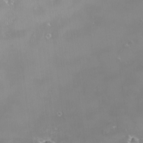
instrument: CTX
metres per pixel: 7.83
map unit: HNhu
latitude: -1.7289
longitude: 11.1053
